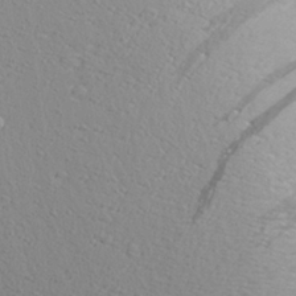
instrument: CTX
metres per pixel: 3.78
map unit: Aa
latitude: 27.3104
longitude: -142.4412
